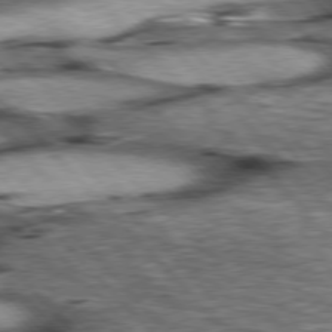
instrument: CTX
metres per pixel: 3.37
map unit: lApd
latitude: 76.8191
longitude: -49.9528
